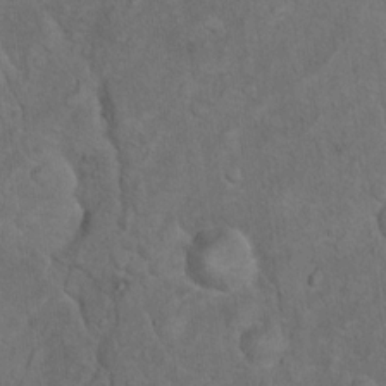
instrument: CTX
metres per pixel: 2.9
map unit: Nhu
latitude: 10.1389
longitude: -25.1970
